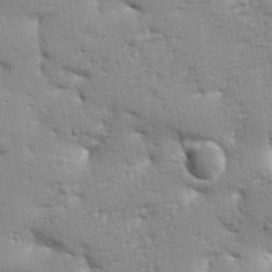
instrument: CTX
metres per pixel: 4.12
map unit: Aa
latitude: 33.4426
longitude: -144.2900
